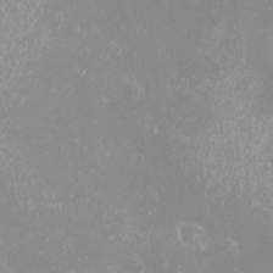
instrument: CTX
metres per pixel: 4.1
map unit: eHh
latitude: -12.6519
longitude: -59.9150
